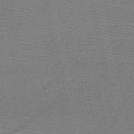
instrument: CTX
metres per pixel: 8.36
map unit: HNb
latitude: -48.4440
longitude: -41.1214
